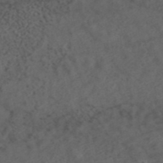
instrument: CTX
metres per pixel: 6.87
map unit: ANa
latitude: 43.1025
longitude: 28.8219
